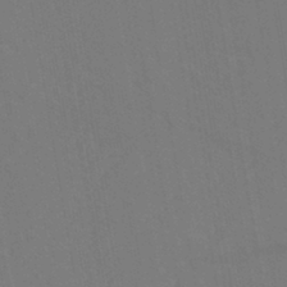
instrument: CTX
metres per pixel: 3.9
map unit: eHh
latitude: -42.8974
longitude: -32.1956
